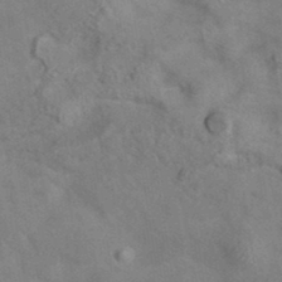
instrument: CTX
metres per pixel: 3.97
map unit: eAb
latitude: 34.8569
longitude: 111.2376
